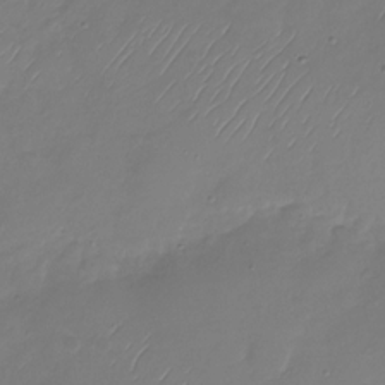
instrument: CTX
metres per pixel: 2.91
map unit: Nhu
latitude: -28.7463
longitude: -59.2915
